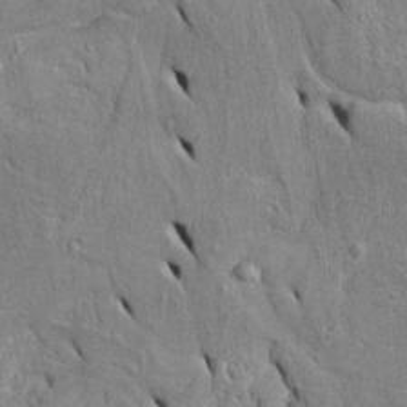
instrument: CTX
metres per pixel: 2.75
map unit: Htu
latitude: -5.8233
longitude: 153.5777
